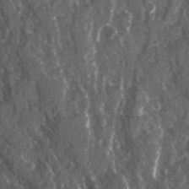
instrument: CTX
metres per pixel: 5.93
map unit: Ave
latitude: 15.6316
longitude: -131.6883
